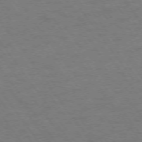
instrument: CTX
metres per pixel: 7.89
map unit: Ap
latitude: -75.0676
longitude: -70.5735
